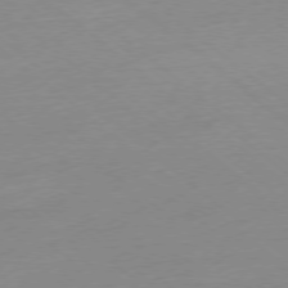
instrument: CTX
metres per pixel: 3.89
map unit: Ap
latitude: -78.2172
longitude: -98.7813
